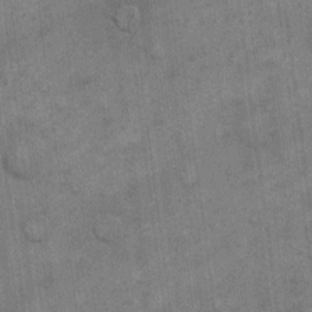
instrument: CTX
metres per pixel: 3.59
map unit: eHh
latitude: 13.7450
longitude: -65.3860
